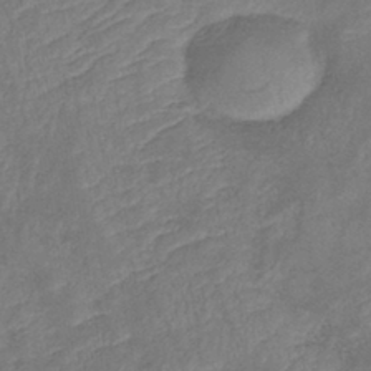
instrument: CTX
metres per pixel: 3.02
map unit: eHb
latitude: -39.4266
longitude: 76.0283
